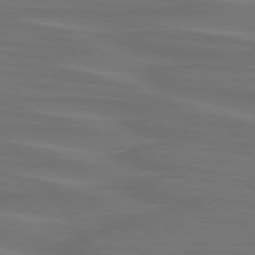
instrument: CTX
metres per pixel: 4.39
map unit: lApd
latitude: 74.9325
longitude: -79.3671
